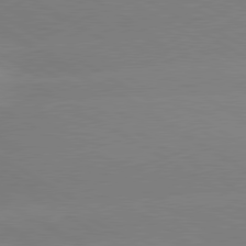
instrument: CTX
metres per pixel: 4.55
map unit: lApd
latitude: 80.2145
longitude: -152.6302
